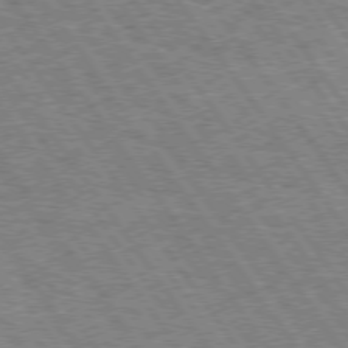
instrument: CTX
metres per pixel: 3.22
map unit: Hpe
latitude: 74.4412
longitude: -138.9892
